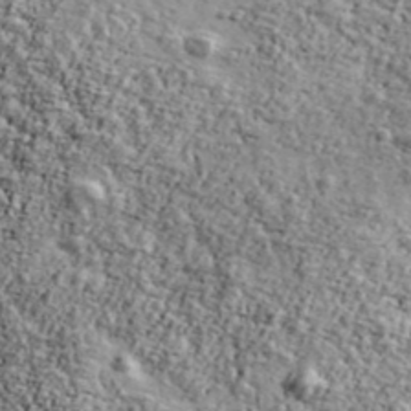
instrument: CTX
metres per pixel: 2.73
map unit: Ave
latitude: 43.0647
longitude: -110.8947
